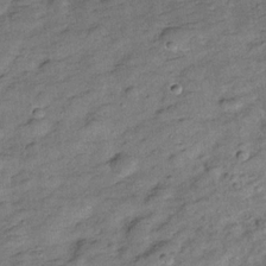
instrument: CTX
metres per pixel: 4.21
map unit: Hve
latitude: -27.9367
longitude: 92.1984
